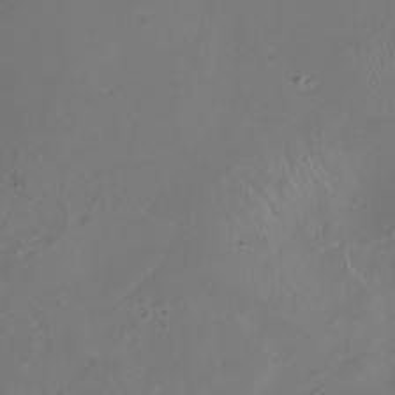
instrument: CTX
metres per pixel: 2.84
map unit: Nhu
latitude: -8.7841
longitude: -93.5938
